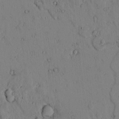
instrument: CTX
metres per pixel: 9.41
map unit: lAvf
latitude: 6.8002
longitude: 169.2753
